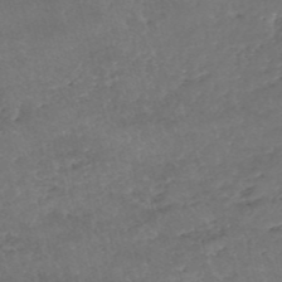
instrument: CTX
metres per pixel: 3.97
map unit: eHh
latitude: -54.4251
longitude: -90.1956
